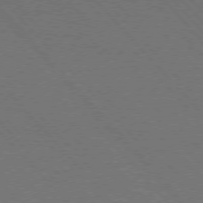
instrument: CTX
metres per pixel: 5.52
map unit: lApd
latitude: 75.1592
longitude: -81.7827
